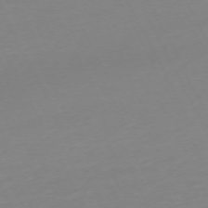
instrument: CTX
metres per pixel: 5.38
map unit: Ap
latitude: -73.3509
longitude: -69.7639
